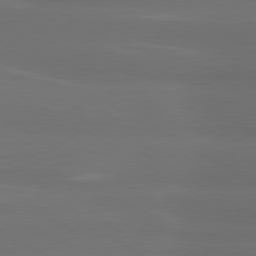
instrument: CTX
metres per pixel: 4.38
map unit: lApd
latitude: 80.5357
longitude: -138.6301
